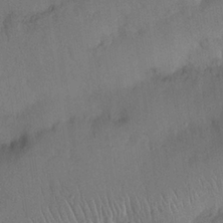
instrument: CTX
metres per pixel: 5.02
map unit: Nhu
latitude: 27.1214
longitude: -68.9325
